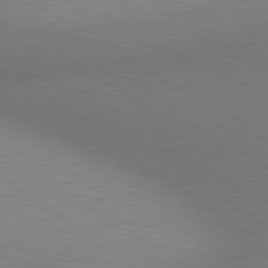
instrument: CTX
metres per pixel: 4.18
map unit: lApd
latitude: 80.3467
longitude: 126.6896
